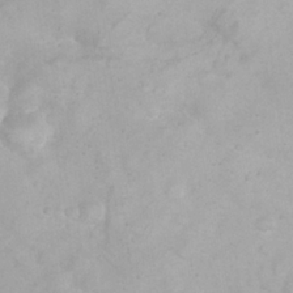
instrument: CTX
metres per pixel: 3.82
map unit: eHh
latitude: 25.0836
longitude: -63.2915
